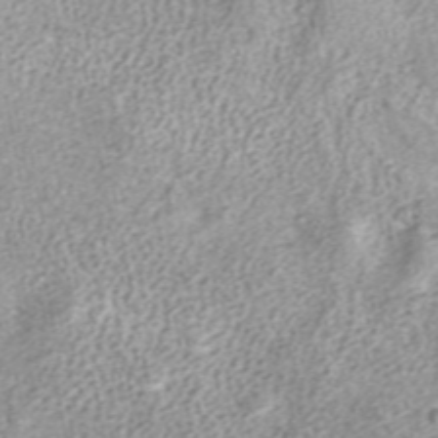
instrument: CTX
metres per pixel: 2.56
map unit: ANa
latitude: 37.3104
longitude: 15.5210
